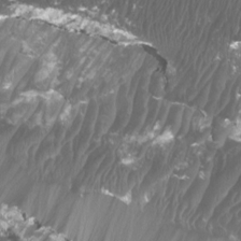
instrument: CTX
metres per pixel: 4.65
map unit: Htu
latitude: 3.7260
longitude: -20.9892
